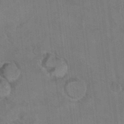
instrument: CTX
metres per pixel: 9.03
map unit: Hto
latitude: 9.3860
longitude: -35.6505
